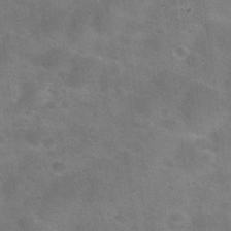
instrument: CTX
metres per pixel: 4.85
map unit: Nhu
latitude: 27.1781
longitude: -55.5371
